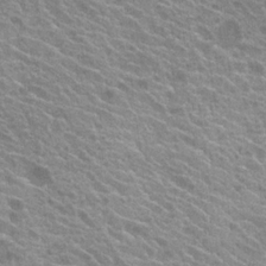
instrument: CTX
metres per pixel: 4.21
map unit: Hto
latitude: 21.3860
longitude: -34.7057
